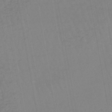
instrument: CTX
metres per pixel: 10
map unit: lHb
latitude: -45.1242
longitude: 79.9556
